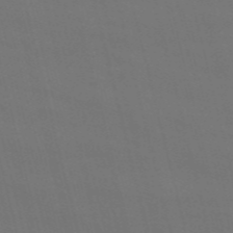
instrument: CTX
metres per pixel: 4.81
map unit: HNb
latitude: -54.6141
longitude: -37.3860
